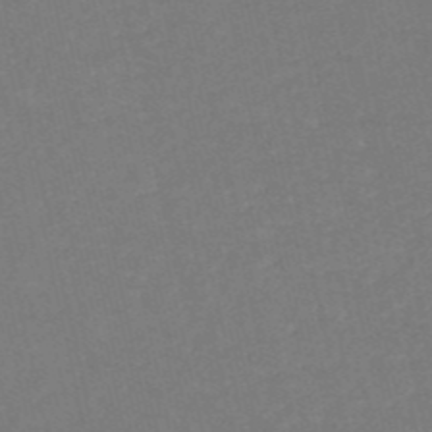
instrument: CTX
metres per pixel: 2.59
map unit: HNb
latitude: -52.7652
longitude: -48.8191
